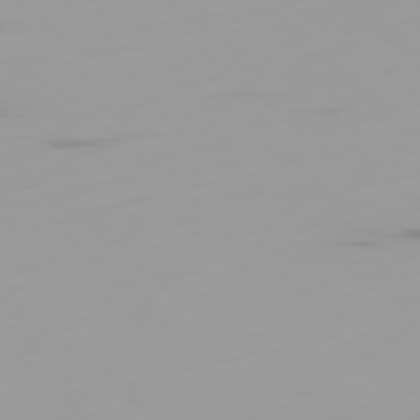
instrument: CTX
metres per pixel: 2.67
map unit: Ap
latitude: -79.5210
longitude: -69.1592
